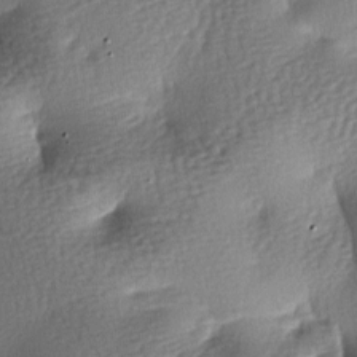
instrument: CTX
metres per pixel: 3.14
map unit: lAa
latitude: -7.5399
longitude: -127.3860
